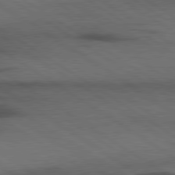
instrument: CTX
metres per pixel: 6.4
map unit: lApd
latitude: 79.6883
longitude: 168.3306
